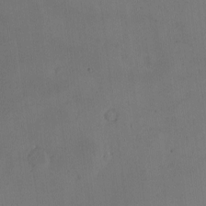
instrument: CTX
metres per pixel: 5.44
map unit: eHh
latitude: -2.3117
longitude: -73.8017
